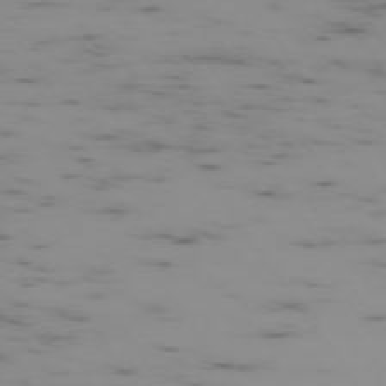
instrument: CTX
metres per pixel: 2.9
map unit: Ap
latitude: -73.9367
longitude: -73.1026
